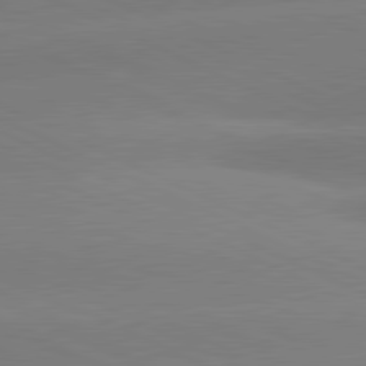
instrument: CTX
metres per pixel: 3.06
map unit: lApd
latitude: 81.1970
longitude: -154.9703
